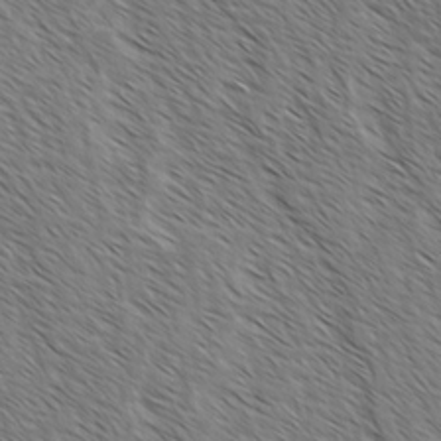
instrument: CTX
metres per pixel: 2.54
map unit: lAvf
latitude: -2.3306
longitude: -113.3859
